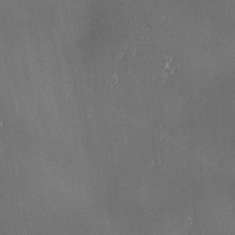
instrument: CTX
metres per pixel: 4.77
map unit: lAa
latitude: 1.5749
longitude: -116.5546
